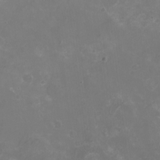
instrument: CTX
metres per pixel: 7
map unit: Nhu
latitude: -12.6141
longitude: -74.4790
